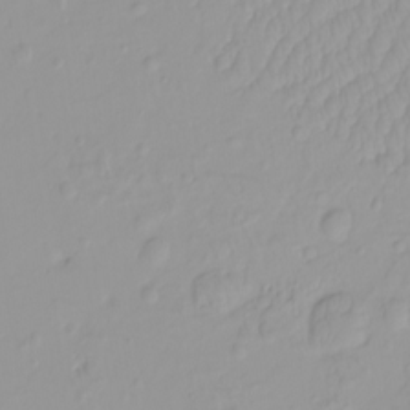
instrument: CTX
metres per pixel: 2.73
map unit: HNhu
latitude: -4.7274
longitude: 14.2551
